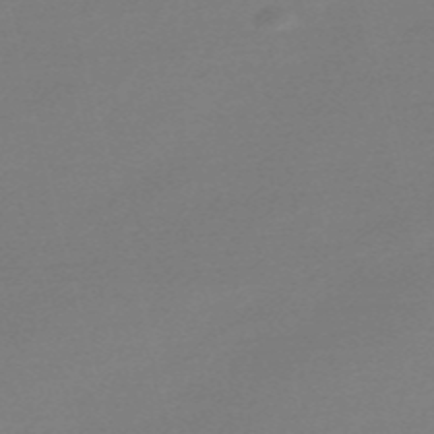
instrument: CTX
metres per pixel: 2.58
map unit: Nve
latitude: -56.9919
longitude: 63.0486
